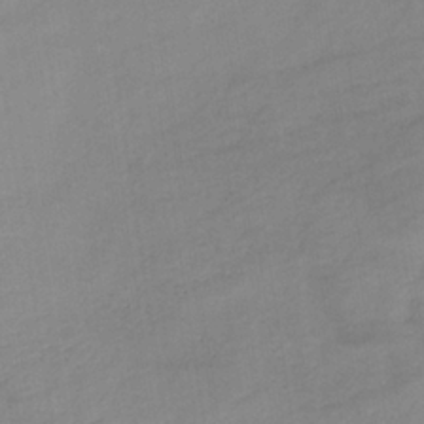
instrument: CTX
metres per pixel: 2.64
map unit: lHb
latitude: -35.6155
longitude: 72.9164
